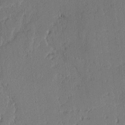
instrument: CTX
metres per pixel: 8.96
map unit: lAvf
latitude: -2.0472
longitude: -107.1781
